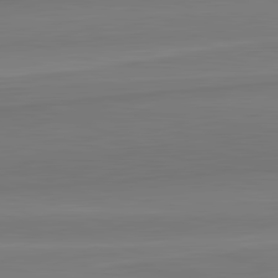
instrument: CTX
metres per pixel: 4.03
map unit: lApd
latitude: 82.4790
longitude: 169.7099
